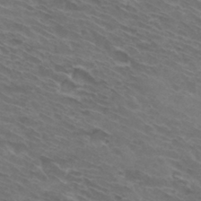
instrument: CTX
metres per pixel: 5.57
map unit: Hto
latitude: 32.2145
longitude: -43.8772
